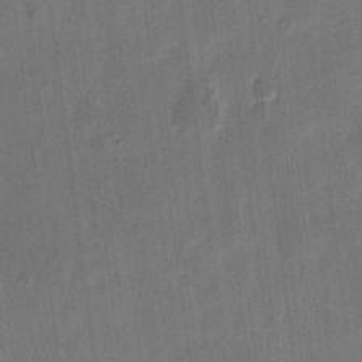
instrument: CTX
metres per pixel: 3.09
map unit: eHh
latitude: 10.4979
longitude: -68.4979
